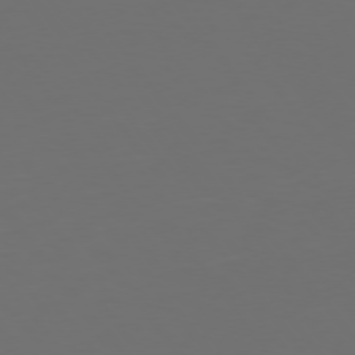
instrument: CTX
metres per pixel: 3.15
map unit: Hpe
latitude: 74.7246
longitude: -125.3859
